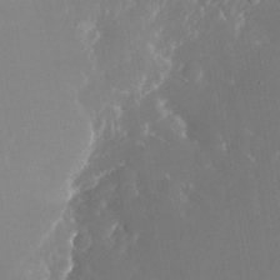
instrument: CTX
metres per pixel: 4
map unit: Nhu
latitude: -24.8975
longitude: -72.8569
